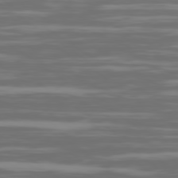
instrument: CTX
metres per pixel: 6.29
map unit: Ap
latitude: -79.4454
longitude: -103.1214
